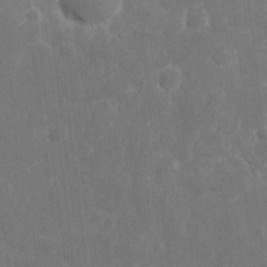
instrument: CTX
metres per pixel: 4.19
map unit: eHh
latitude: 9.5560
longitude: -71.7827
